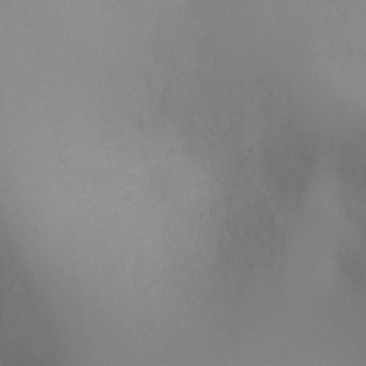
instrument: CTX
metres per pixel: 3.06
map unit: Ht
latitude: -8.3306
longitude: -27.6505
